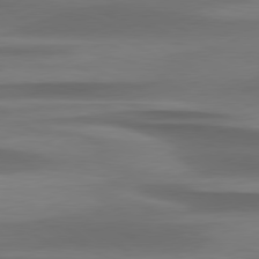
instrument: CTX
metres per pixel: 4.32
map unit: lApd
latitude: 79.5749
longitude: -86.6490
